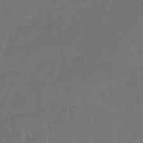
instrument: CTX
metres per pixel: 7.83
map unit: Htu
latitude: -14.0094
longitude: -49.4615
